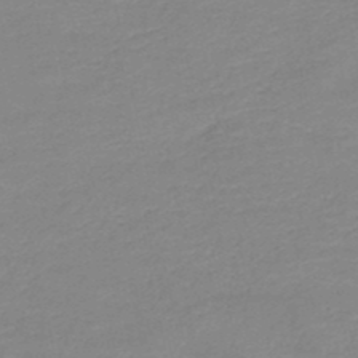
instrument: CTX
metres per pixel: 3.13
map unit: HNb
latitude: -49.7478
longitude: -48.1200
